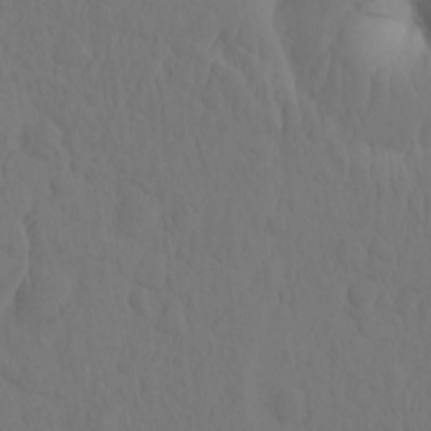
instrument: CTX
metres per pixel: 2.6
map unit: eHh
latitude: -1.6155
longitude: 15.0109
